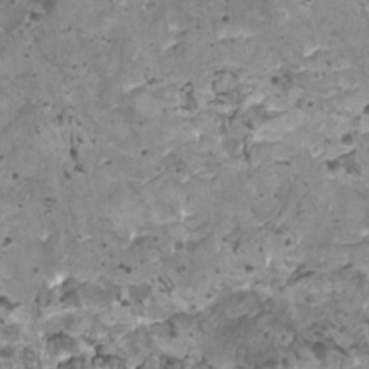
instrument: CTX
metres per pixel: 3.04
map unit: HNhu
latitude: 0.3656
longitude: 2.1794
